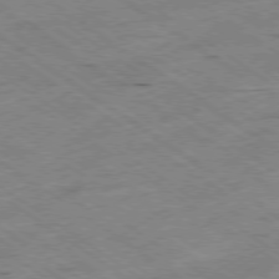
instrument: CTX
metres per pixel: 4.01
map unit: Hpe
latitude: -78.5573
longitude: -21.1592
